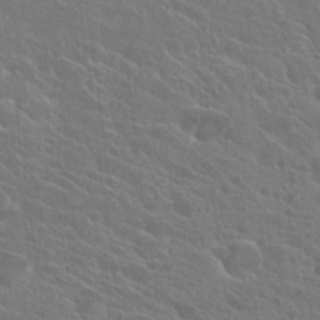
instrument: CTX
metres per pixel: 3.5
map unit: Hto
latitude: 23.2348
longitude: -39.6694
